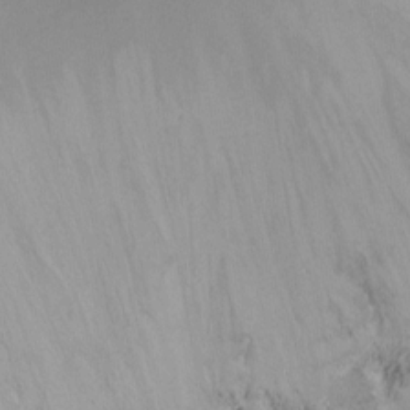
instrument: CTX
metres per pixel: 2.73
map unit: Nhu
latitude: -8.9164
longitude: -42.4223
